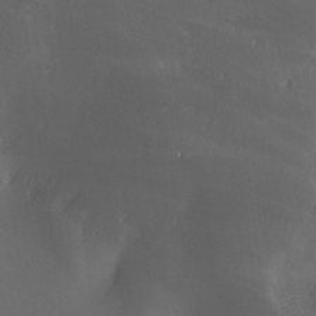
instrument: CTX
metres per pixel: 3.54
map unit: Ave
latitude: -6.5951
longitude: -121.1970
